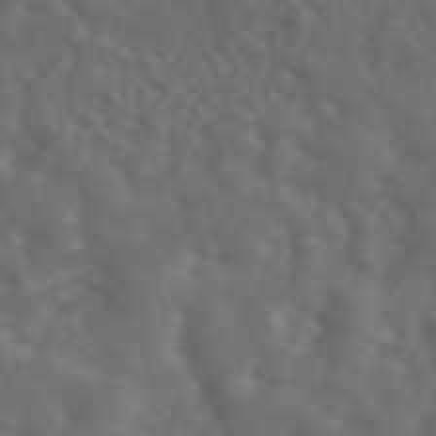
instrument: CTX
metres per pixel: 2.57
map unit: ANa
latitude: 45.2348
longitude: 21.8044
